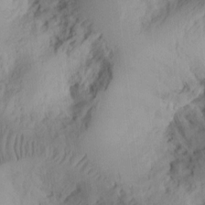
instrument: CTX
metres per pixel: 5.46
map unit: Ht
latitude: 9.5182
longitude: -74.7246
